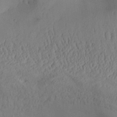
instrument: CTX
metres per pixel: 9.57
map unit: Aa
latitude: 29.9717
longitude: -132.9136
